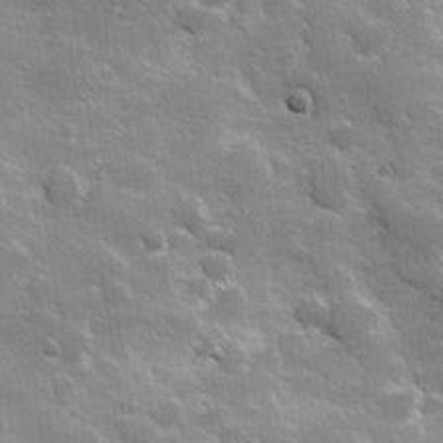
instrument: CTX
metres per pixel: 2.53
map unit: Hve
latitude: 23.9717
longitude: 146.9919
